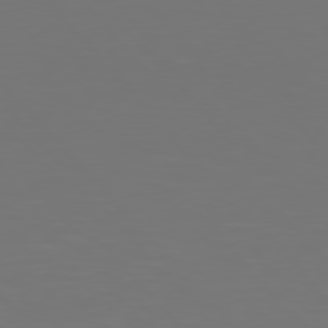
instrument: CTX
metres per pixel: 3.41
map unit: Hpe
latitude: 76.7246
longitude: -170.0255
